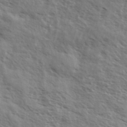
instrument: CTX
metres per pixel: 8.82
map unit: eHh
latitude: 36.7624
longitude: -139.3859
